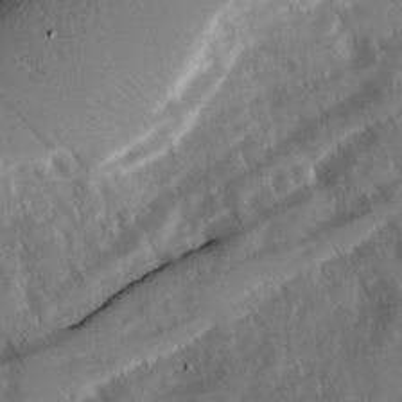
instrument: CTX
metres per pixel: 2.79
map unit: Ave
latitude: -0.9353
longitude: -111.4238
